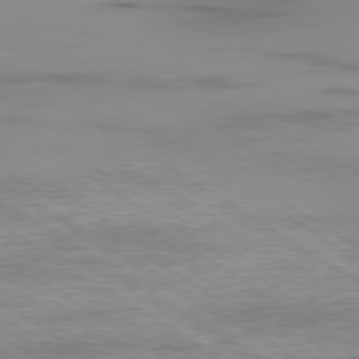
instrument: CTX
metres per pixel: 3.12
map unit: Ap
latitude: -79.8422
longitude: -78.1767
